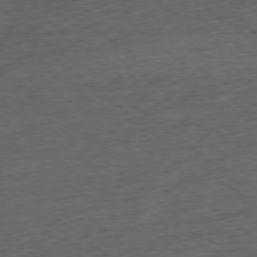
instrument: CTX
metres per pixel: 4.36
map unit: Ap
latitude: -78.1228
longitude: -92.2144
